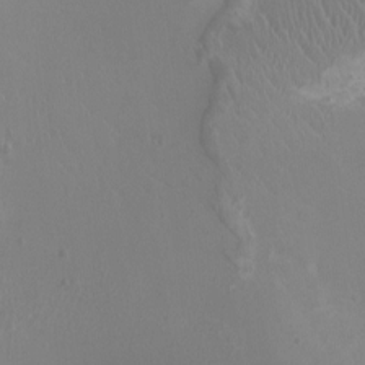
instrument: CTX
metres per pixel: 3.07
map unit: Ht
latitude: -2.5951
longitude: -17.4237
